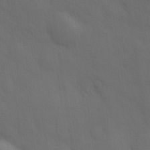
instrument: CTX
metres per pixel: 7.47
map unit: Hve
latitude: 19.4615
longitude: 150.5196
